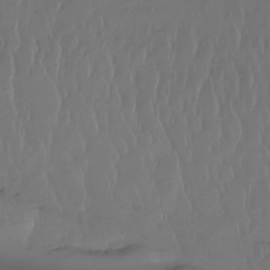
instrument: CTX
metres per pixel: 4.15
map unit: Htu
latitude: -14.7464
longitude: -46.8380
